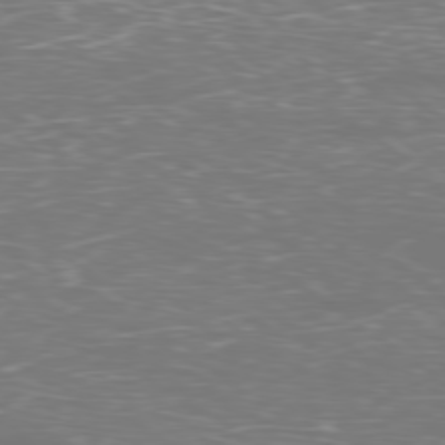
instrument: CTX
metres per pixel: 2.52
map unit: Ap
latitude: -79.0864
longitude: -61.8772
